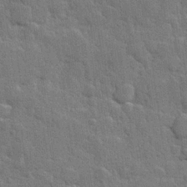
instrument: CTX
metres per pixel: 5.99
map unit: Hve
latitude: 25.4993
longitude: 149.4077
